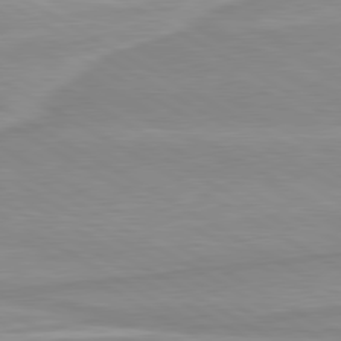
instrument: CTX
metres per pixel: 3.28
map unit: lApd
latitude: 80.2900
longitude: 171.7856
